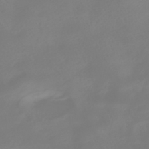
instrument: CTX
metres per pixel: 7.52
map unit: HNhu
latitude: -41.0675
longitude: 100.5384
